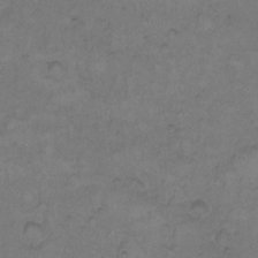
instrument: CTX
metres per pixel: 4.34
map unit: Hto
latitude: 7.8394
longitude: -60.7435
